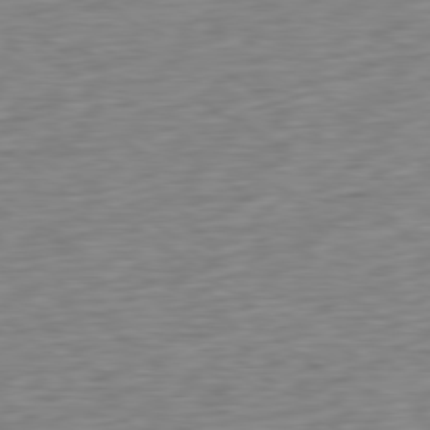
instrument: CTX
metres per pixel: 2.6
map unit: Ap
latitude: -79.8044
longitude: -70.2144
